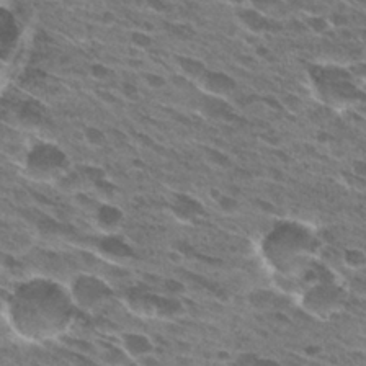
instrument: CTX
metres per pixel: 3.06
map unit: Hto
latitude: 27.8395
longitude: -43.3860
